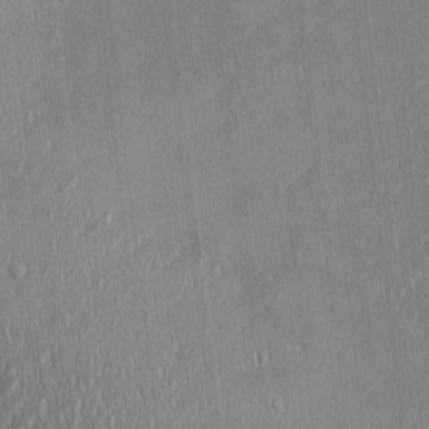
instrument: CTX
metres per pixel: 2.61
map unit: HNhu
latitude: -1.1620
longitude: -7.5182
